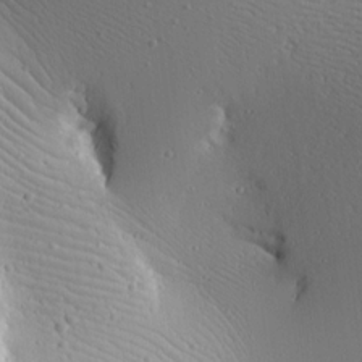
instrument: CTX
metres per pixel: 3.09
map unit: lAvf
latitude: 16.5168
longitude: -126.6869
